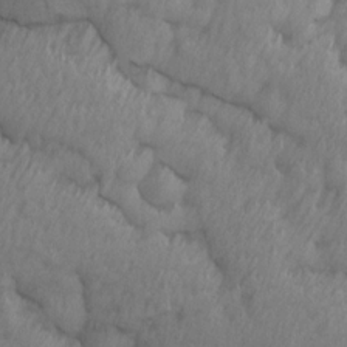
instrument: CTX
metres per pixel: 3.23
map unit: Ave
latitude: 13.4993
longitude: -106.0822
